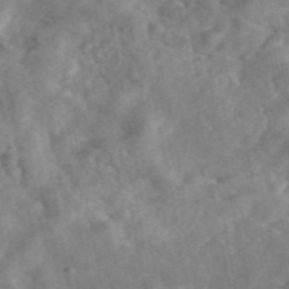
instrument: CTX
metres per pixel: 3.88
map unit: eAb
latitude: 46.2712
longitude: 127.5777
